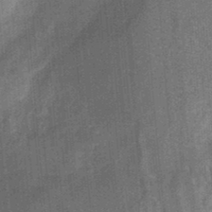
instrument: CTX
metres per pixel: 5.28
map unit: HNb
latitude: -34.7085
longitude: 57.4454
